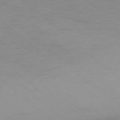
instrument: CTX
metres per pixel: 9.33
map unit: Ap
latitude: -78.3117
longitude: -57.0269
